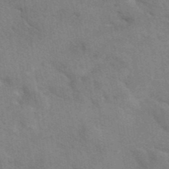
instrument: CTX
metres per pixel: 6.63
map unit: eAb
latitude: 41.9528
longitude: 107.7667
